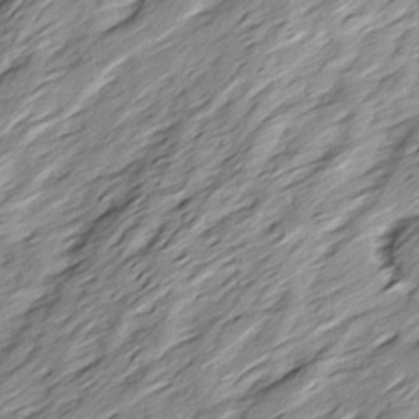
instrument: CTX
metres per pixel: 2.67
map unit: Ave
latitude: 15.5372
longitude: -136.9892
